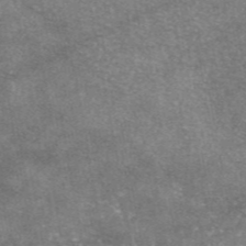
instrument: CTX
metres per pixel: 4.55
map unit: eAb
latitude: 46.3279
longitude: 123.5399
